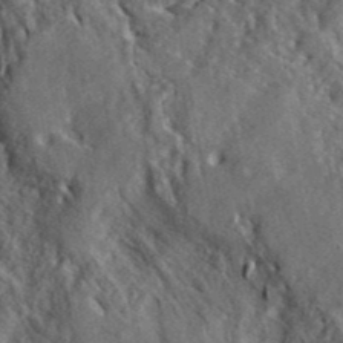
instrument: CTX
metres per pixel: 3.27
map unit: lHvf
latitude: 41.4237
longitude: -89.3104
